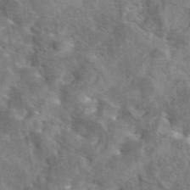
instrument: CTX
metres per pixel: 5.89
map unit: eAb
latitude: 45.0269
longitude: 116.5951
